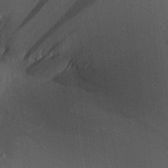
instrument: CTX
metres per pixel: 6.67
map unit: Aa
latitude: 25.9906
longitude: -135.5182
